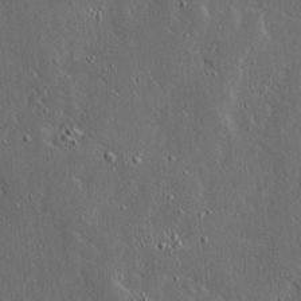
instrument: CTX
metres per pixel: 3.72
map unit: Ave
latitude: 14.1767
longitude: -138.4601
